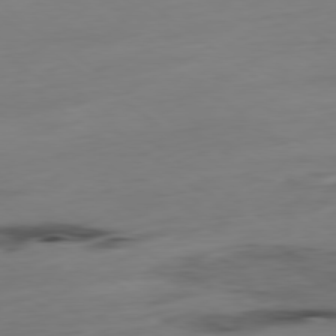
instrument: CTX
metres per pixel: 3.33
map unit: Hpe
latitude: -79.2376
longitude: 13.7856
